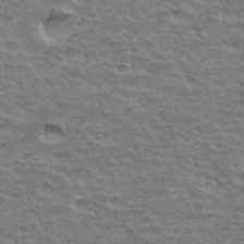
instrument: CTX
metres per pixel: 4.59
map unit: Hto
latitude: 34.8191
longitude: -45.3859
